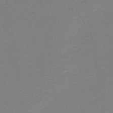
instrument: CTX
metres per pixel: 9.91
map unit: HNb
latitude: -42.9352
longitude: 49.6911
